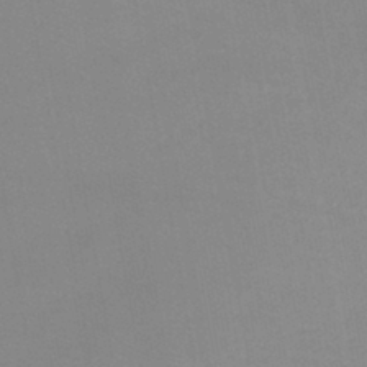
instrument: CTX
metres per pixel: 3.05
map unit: lHb
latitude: -41.5021
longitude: 73.8044
